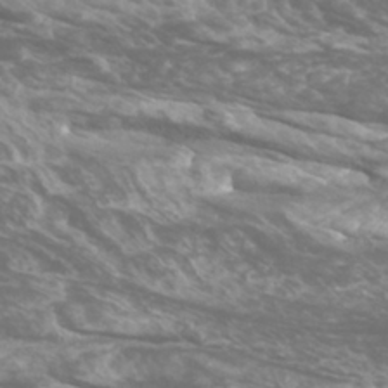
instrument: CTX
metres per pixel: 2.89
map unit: Htu
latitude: -5.5777
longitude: -75.5182
